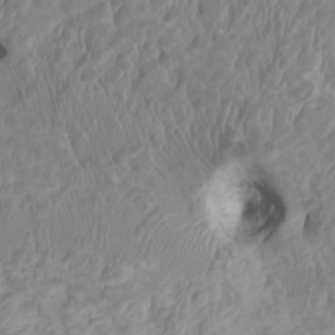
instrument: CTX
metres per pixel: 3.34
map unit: HNhu
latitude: 3.5938
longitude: -3.2348
